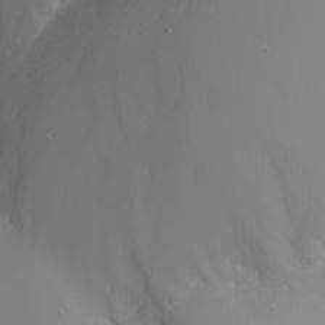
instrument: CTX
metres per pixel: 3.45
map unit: Nhu
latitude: -7.0675
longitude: -88.4979
